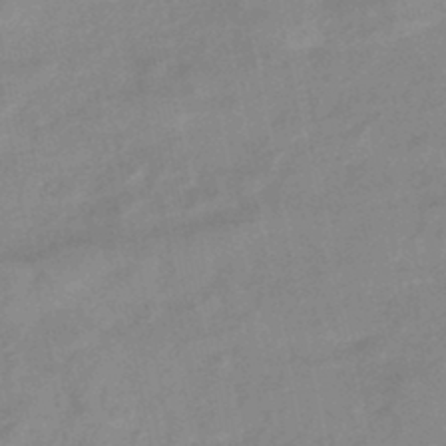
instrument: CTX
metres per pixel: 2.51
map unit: eHb
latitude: -45.0486
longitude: 85.1809
